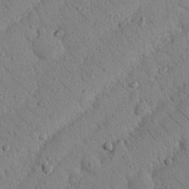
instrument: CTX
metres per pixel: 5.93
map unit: Nhu
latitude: 22.3467
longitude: -75.7450
